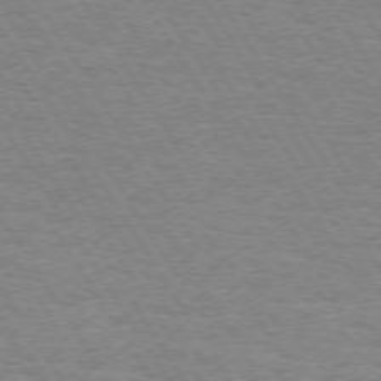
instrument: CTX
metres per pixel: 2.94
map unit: Hpe
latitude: 73.5560
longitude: -129.4048
